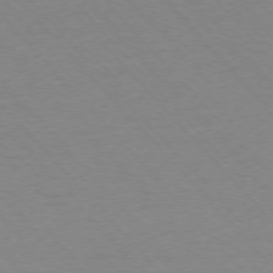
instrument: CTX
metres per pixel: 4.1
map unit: Ap
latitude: -76.7085
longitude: -86.5734
